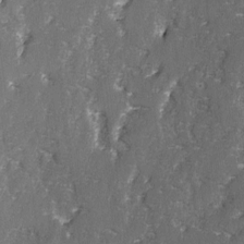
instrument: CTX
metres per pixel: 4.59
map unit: lAvf
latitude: -3.0297
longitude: -107.9528
